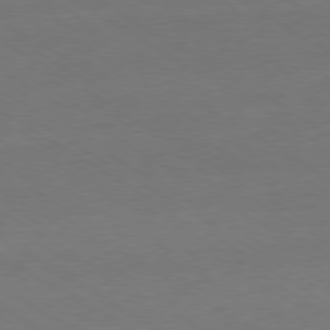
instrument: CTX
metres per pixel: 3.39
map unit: Ap
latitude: -79.7288
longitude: -65.0458
